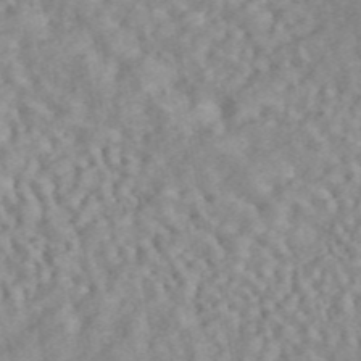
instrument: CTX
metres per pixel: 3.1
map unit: ANa
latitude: 45.8016
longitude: 24.4062
